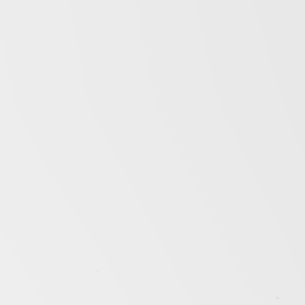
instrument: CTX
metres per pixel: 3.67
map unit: Hpe
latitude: 72.8569
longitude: -123.1025
